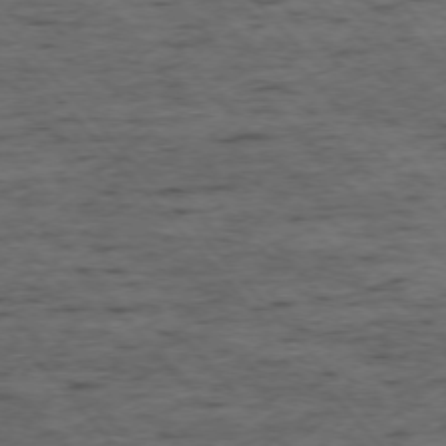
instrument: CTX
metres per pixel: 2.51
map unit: Ap
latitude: -75.7289
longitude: -89.7450
